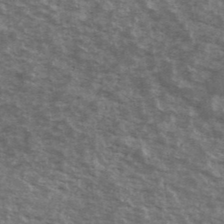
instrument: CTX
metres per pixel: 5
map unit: Ave
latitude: 40.3656
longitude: -109.1214
